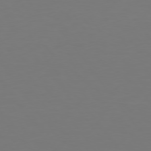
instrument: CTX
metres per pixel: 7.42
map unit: Hpe
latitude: 74.8758
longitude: -123.6883
